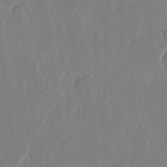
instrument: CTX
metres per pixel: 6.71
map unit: eHh
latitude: 14.7625
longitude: -70.2711
